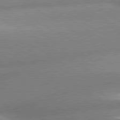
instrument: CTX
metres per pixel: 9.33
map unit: lApd
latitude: 80.2522
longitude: -162.1389
